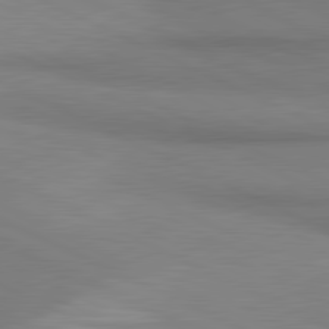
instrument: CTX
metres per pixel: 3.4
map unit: lApd
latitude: 81.3293
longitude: 161.9178
